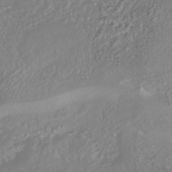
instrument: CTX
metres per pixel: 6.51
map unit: HNhu
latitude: -44.9353
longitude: 103.8611
